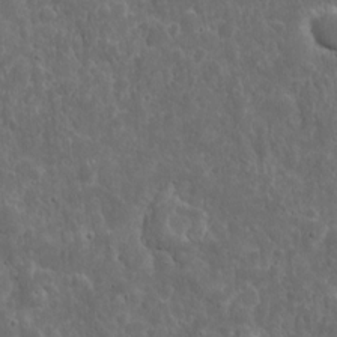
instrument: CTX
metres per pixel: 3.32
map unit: eHh
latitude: 10.7624
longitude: -73.0837
